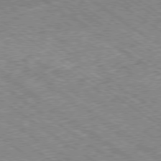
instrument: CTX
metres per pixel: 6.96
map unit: Hpe
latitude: -79.5399
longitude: 7.5399
